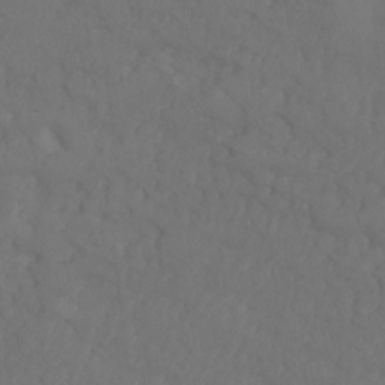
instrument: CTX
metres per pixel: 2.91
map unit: Ht
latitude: -0.9731
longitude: -32.7435
